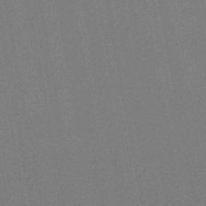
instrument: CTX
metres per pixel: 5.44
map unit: lHb
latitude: -46.9730
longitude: 69.7288
